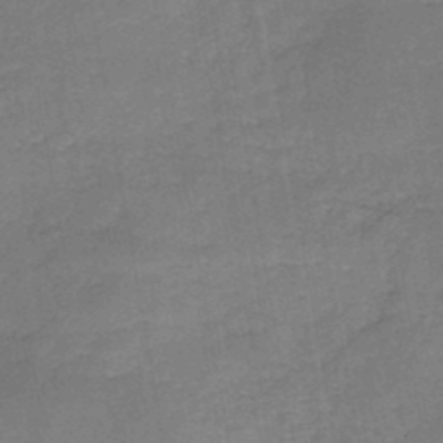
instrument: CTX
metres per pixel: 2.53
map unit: HNb
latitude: -46.1417
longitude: -37.5371
